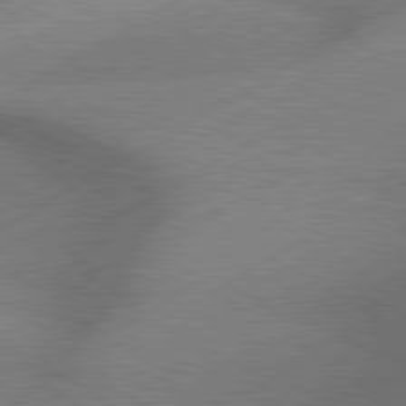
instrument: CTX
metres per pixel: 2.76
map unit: lApd
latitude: 80.0822
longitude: -118.1389
